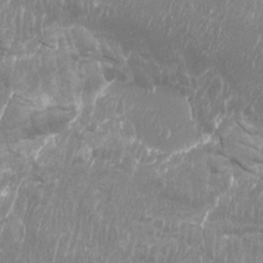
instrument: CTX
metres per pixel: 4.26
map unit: Htu
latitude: -9.3887
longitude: -75.7639
